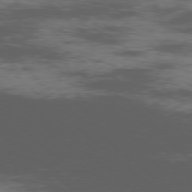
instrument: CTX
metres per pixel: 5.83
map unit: Ap
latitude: -77.0675
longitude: -66.9513
